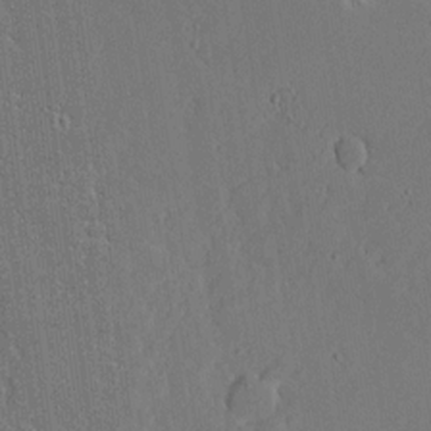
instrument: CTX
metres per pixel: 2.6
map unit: Aa
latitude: 18.4034
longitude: -126.6680
